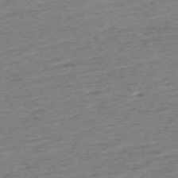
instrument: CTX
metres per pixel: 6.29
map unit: Ap
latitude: -73.7855
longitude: -84.0255
